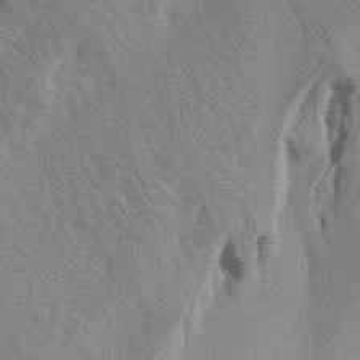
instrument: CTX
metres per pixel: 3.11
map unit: Htu
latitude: -6.5385
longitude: -70.6301
